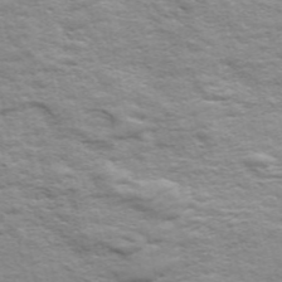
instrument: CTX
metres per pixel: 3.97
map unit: ANa
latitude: 49.0081
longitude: -74.9514
